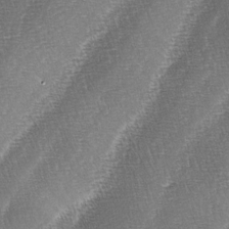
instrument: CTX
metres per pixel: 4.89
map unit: lAa
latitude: -4.0472
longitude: -129.0080
